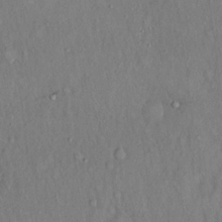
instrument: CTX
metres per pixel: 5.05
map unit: Hto
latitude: 15.7261
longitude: -60.4601
